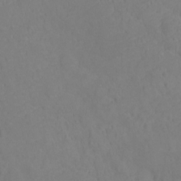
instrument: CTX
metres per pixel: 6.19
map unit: Ht
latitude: -10.0850
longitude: -23.3293
